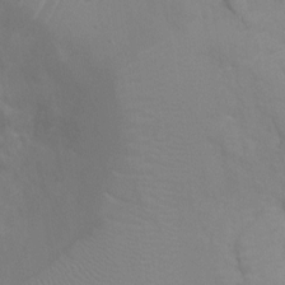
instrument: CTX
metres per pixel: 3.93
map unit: Ht
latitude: -5.1053
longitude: -26.2523
